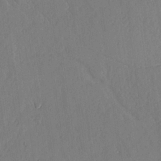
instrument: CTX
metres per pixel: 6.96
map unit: lHvf
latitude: 18.8191
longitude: -115.5182
